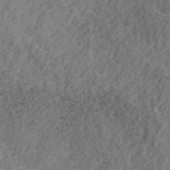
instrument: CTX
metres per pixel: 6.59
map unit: ANa
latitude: 45.5371
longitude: 45.7100
